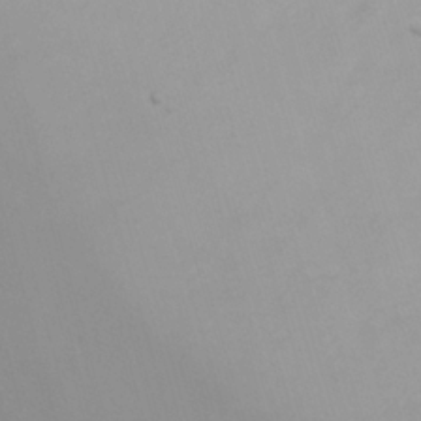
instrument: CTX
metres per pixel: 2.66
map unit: Nhu
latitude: 10.4601
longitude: -24.6868
